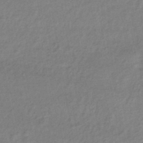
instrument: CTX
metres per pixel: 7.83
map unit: HNhu
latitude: -42.4062
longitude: 90.0850
